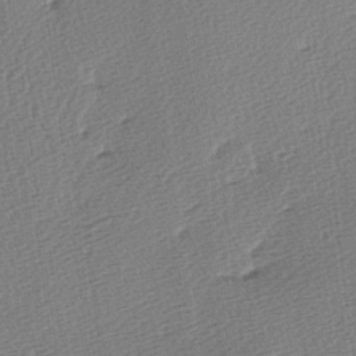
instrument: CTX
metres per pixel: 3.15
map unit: lAa
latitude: -3.1809
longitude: -126.4412
